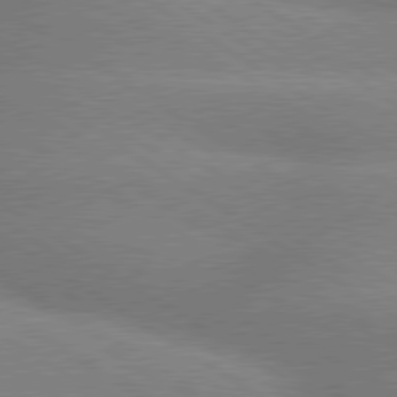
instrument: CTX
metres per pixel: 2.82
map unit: lApd
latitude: 79.7450
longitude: -152.1956
